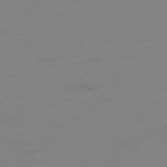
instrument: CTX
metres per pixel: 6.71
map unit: Ap
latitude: -78.8030
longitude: -66.3845
